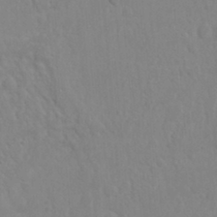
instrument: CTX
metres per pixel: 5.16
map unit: Nhu
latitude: 18.2333
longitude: -73.1781
